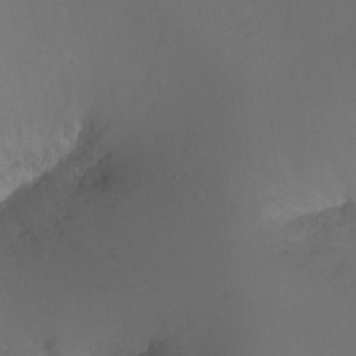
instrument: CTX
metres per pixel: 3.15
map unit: Ht
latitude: -10.3117
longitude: -35.5182
